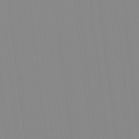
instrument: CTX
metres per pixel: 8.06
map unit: HNhu
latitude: -0.9731
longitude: -5.4615
